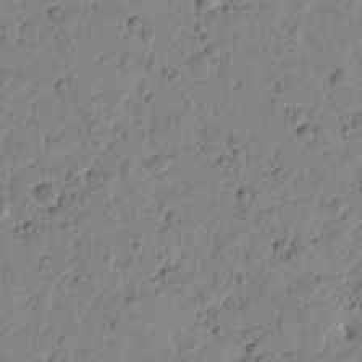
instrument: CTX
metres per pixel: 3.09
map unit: Htu
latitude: -0.8975
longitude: -177.6883
